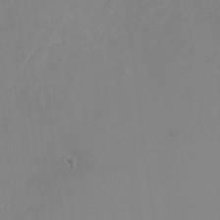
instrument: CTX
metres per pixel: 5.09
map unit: Nhu
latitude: -23.0487
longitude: -71.1403
